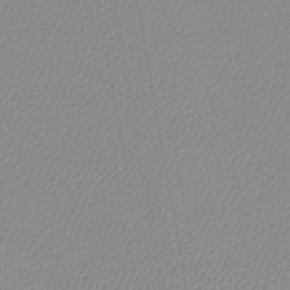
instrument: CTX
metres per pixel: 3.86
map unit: lHb
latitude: -45.0109
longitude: 74.1039
